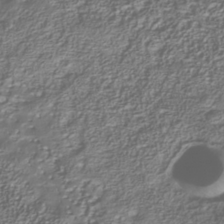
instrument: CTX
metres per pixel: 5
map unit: Nhu
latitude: -39.6911
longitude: -84.7813
